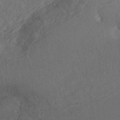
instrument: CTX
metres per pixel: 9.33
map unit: ANa
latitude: 42.7246
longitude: 28.4062
